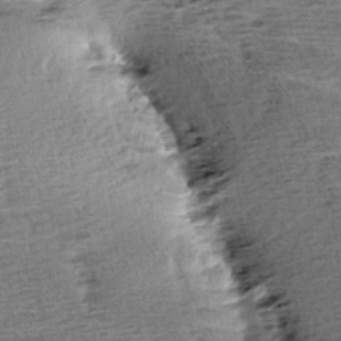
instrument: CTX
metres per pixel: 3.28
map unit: Aa
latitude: 6.6113
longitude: -137.5749
